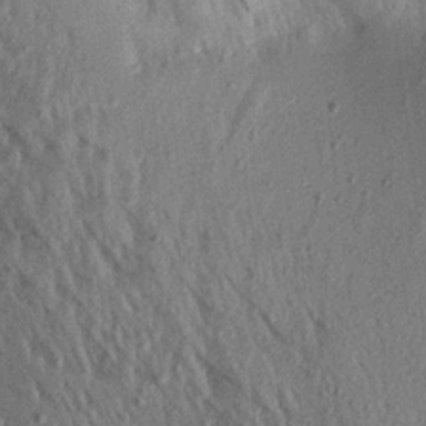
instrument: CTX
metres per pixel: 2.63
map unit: Aa
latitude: 19.4993
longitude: -147.6127
